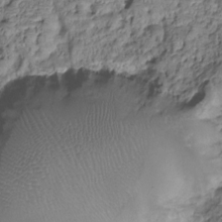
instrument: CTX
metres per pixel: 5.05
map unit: HNhu
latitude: -20.7085
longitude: 84.8785
